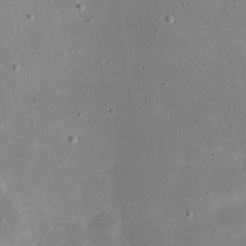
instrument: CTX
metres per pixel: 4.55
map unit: eHh
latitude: 21.5938
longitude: -67.5749
